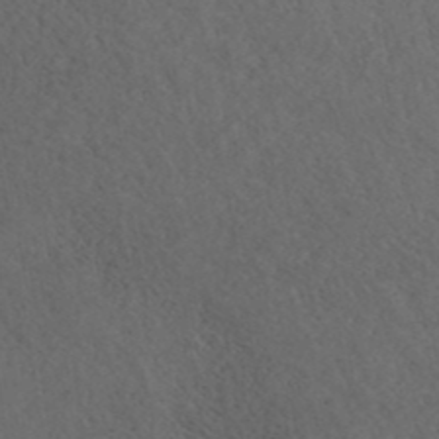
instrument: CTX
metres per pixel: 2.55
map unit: ANa
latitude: 39.6694
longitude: 21.1053
